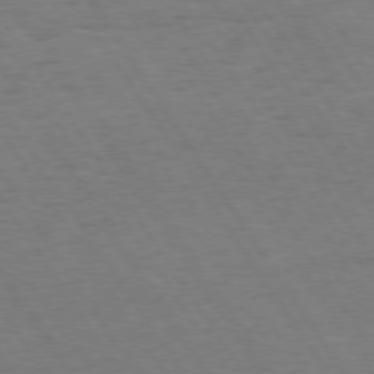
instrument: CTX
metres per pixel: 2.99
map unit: Hpe
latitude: 73.7261
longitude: -140.4978
